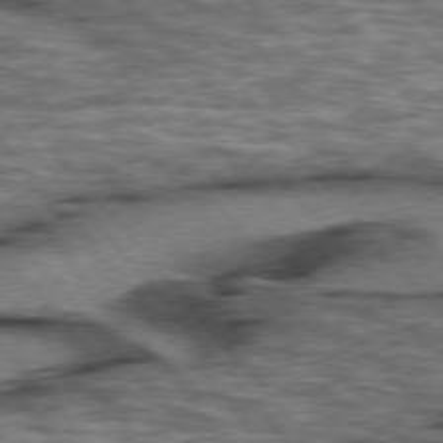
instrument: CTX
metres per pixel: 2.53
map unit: lApd
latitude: 75.8205
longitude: -49.2726
